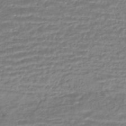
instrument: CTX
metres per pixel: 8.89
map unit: HNhu
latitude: -45.4077
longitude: 96.5952
